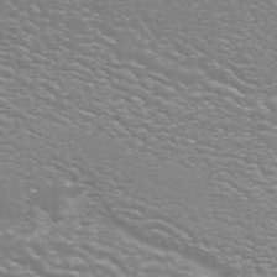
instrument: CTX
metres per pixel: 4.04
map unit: ANa
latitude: 44.5923
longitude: 27.4643
